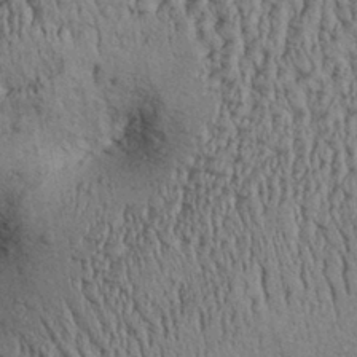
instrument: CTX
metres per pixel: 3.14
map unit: Aa
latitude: 31.1404
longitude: -136.6113
